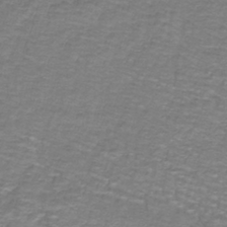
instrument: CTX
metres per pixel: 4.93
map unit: lHb
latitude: -41.4643
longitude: 55.4832
